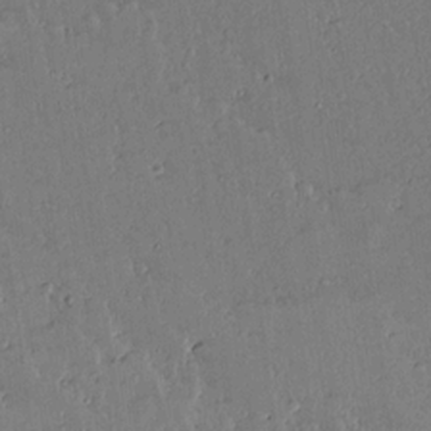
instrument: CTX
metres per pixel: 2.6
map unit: lAvf
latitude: 14.7436
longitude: -127.4049
